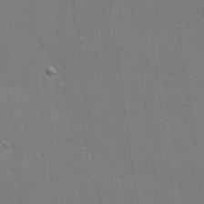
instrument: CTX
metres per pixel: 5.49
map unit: Hve
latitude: 25.3859
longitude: -92.8569
